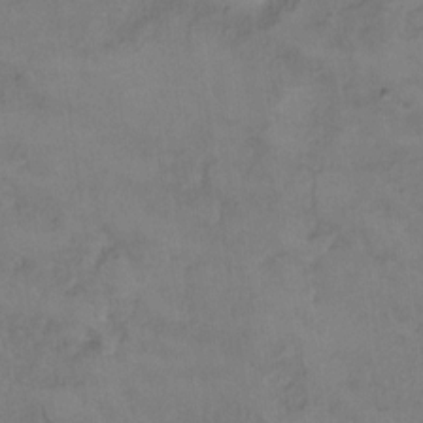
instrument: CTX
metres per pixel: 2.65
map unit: Hto
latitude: 6.6679
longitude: -35.4804
